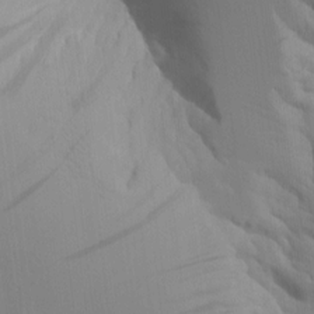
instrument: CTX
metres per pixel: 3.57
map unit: Aa
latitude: 9.9906
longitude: -126.5546
